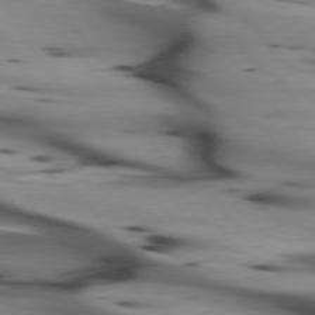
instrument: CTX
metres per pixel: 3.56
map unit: lApd
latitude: 75.1970
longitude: -65.6127
